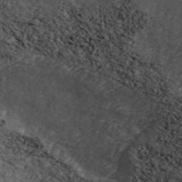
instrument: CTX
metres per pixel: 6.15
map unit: ANa
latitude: 44.3467
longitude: 37.8800
